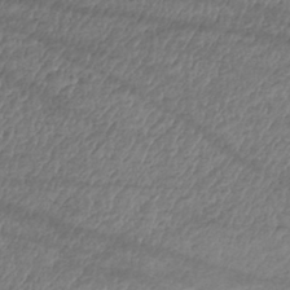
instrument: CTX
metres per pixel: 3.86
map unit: eHh
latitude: -42.4628
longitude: 117.6343
